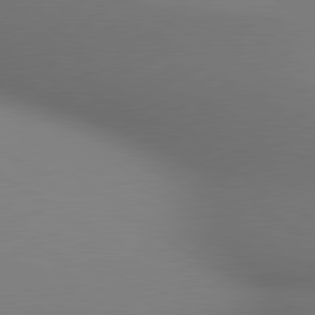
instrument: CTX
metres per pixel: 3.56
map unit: lApd
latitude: 80.5168
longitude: 133.4644
